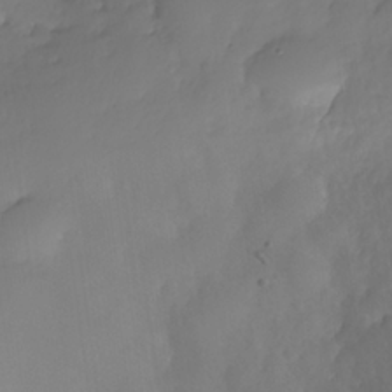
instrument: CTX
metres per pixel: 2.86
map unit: Nhe
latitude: -35.8989
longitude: -145.8016
